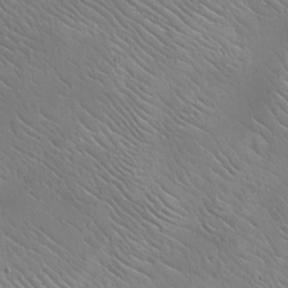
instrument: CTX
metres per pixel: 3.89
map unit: eHh
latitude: -8.1795
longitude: -68.7435
